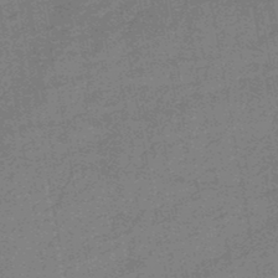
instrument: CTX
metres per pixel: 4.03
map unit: HNb
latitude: -46.6896
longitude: -36.4412
